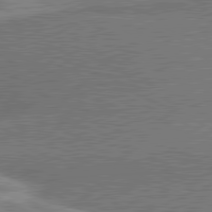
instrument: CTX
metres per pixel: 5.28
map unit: lApd
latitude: 80.8947
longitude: 140.6329
